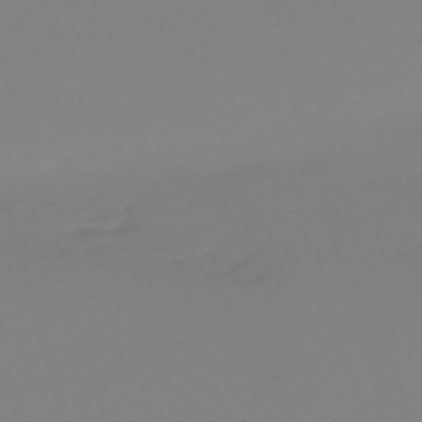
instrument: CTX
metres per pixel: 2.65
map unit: eHh
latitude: -61.2943
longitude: 51.5777
